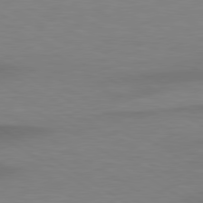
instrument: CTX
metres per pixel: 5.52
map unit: lApd
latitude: 79.4616
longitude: -93.5182
